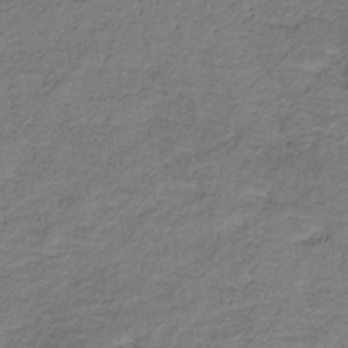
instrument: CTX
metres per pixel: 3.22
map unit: lHb
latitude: -32.1039
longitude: 65.8800
